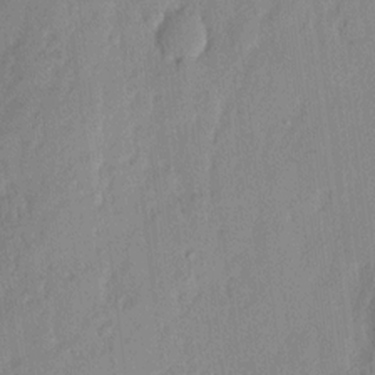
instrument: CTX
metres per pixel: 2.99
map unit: eHh
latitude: 3.9717
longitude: -77.0647
